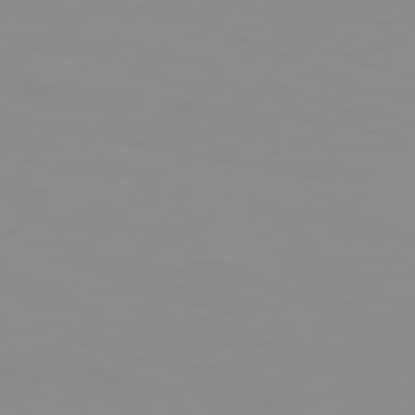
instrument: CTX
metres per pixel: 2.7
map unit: Hpe
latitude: 74.2900
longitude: -127.8017
